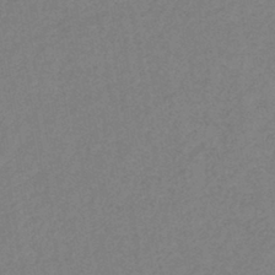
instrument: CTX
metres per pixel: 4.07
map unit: eHb
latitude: -40.9919
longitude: 79.5210
